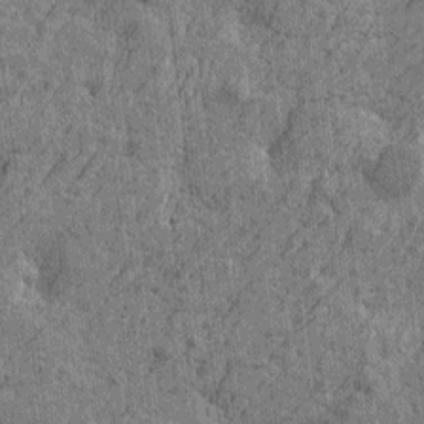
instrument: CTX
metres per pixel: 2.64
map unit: Htu
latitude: -5.6722
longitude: -179.1403
